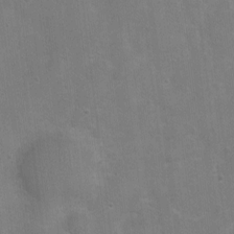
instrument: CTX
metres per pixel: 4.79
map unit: Nhu
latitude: 2.2900
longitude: -16.9513
